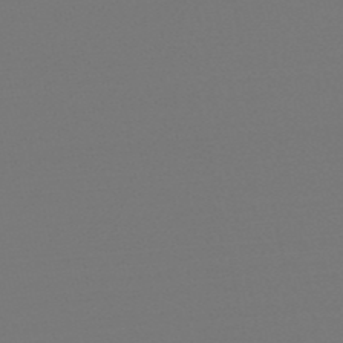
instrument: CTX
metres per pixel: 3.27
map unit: eHb
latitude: -49.7478
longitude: 67.1998
